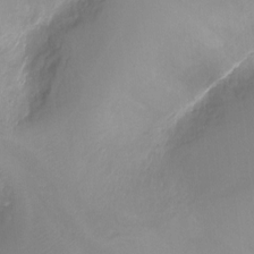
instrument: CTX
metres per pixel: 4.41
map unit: Ht
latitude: -17.3132
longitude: -45.4237
